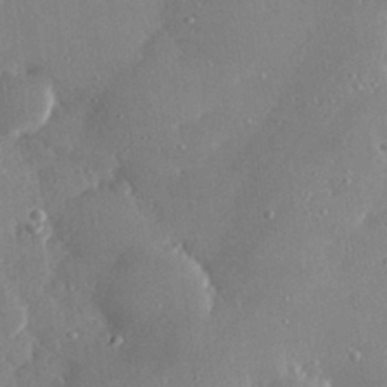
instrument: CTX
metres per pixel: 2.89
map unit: Hve
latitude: 28.8947
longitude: -91.6316
